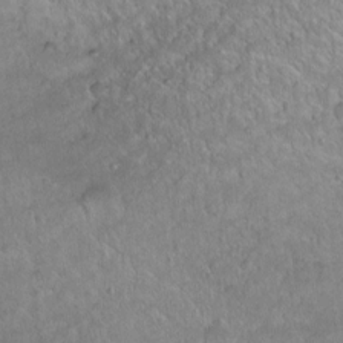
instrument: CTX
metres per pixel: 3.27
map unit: Ht
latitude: 1.5938
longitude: -32.5168
